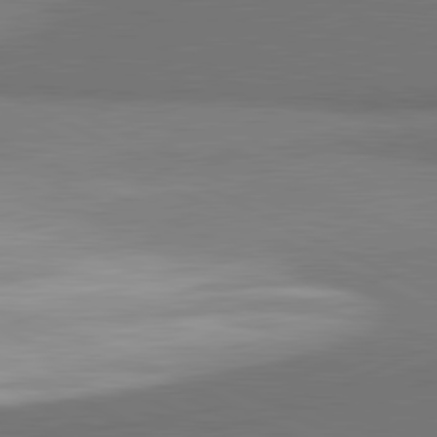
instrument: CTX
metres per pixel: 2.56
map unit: lApd
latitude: 81.4048
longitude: 154.2551
